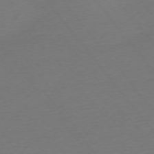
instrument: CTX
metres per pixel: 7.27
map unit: Ap
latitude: -75.4077
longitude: -94.1767
